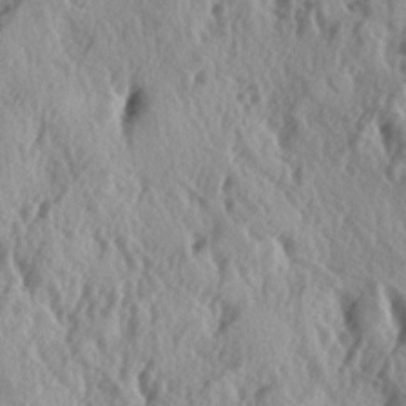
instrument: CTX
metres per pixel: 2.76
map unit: lAa
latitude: -5.2565
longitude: -125.2915
